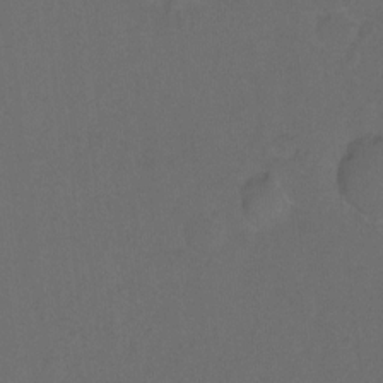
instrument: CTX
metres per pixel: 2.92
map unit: Hto
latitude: -10.0850
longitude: -37.0270
